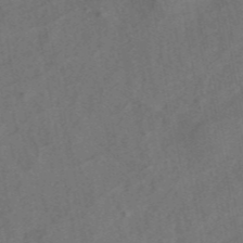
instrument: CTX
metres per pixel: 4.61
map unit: ANa
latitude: 44.1389
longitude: 29.7667
